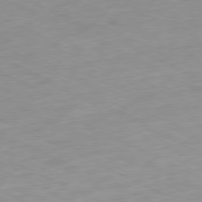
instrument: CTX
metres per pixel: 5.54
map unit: Ap
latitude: -80.1417
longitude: -67.3103
